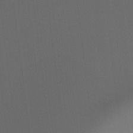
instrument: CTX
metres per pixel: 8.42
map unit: Hto
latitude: -7.9178
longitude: -50.7057
